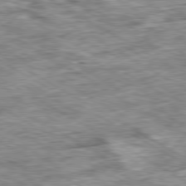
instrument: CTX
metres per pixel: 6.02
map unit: Ap
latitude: -80.5763
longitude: -90.3656
